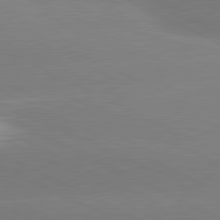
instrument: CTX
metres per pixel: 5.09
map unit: lApd
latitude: 81.2348
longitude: -154.4790
